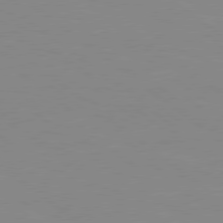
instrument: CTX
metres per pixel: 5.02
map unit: Hpe
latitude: 78.6491
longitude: -124.5356
